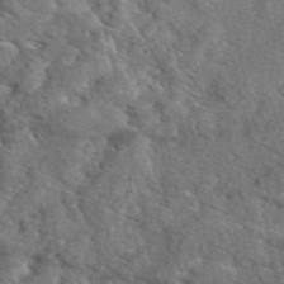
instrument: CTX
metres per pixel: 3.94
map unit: eAb
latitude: 49.5560
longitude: 112.8786
